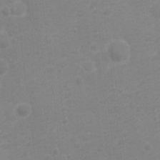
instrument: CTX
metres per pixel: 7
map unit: Nhu
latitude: 4.2711
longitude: -17.7828
